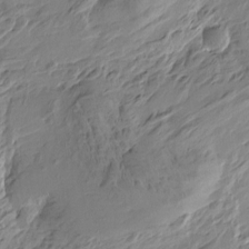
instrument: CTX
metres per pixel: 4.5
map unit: Htu
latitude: -4.5951
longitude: -178.0633
